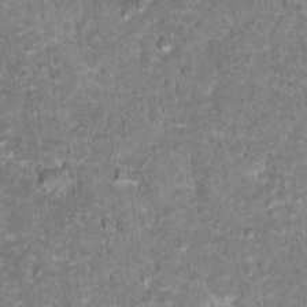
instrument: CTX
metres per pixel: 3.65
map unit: Hto
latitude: 17.1970
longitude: -36.7246
